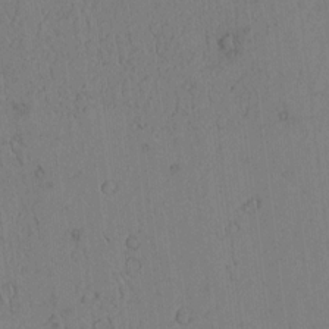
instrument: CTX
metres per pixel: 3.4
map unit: Htu
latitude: -3.0297
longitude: 167.7478
